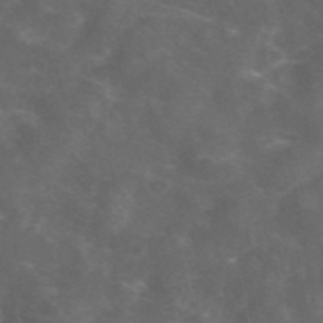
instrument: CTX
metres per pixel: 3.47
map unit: eAb
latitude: 46.3468
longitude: 125.8800
